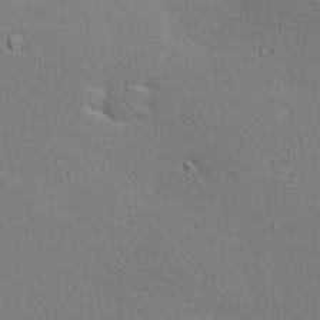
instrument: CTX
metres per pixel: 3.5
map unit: Hve
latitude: 24.2711
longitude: -98.2333
